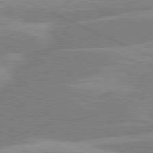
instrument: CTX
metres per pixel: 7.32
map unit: lApd
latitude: 80.9325
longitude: -126.5357
